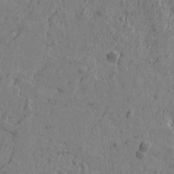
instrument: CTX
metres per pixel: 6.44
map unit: Htu
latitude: -5.6533
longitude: 179.7855
